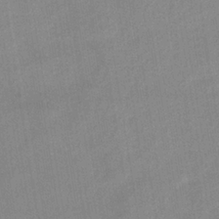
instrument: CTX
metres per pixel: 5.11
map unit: eHb
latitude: -36.0094
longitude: 74.2929
